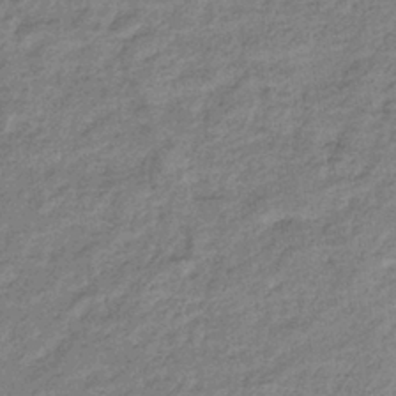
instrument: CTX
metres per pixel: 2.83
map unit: eHb
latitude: -38.2929
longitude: 80.0661
